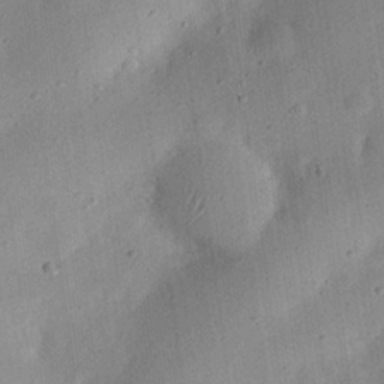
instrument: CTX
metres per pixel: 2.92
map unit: eHh
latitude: 25.1781
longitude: -69.0648
